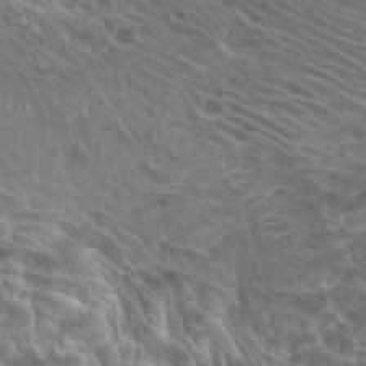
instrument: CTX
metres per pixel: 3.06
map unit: Hto
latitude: 23.4804
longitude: -39.9528
